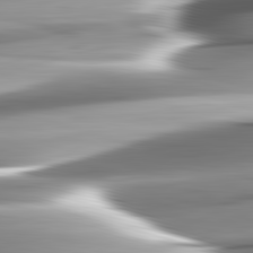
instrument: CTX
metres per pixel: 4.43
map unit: lApd
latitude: 82.8569
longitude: -140.2900
